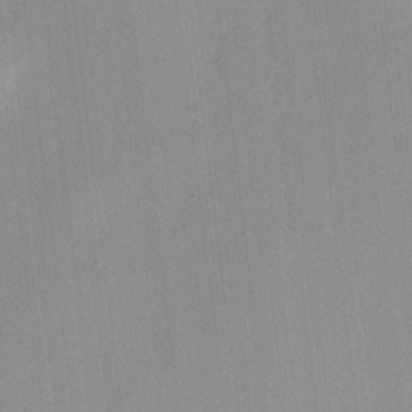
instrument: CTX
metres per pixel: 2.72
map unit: HNhu
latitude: 8.0255
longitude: 13.5210
